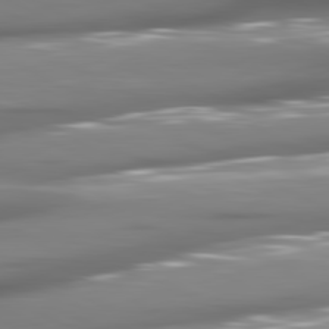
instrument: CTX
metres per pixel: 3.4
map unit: lApd
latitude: 81.4237
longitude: -145.3670
